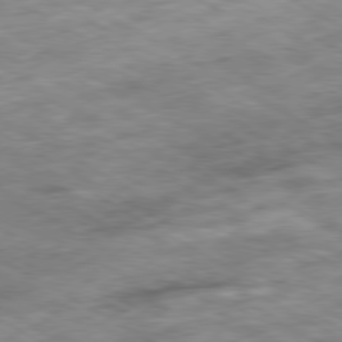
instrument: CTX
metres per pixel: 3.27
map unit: Ap
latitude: -80.1795
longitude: -73.6316
